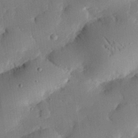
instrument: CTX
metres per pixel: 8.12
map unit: eHh
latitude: 28.5168
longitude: -81.2159
